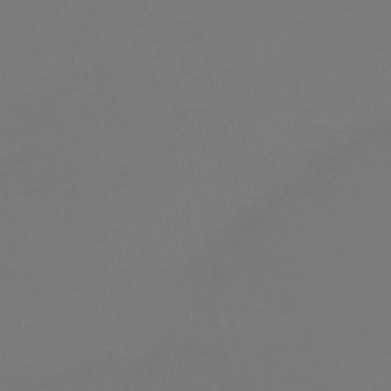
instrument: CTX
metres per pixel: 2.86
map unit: eHb
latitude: -50.6329
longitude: 68.8030
